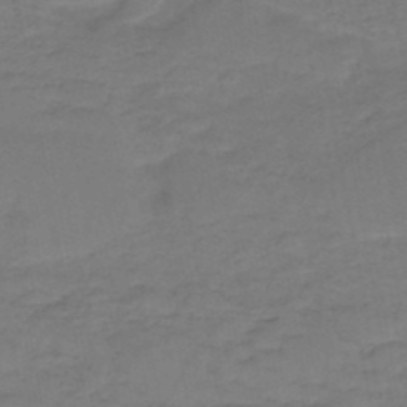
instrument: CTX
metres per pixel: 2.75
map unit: HNb
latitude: -47.9367
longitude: -38.7057
